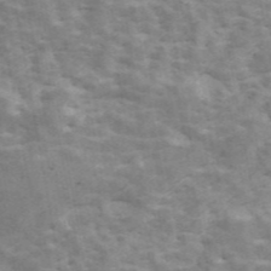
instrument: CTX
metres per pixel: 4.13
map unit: ANa
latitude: 46.1956
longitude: 24.8219
